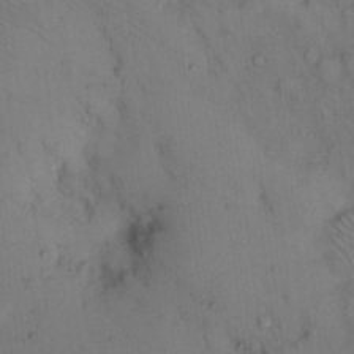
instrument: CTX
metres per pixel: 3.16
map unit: eHh
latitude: 12.0255
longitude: -61.2159
